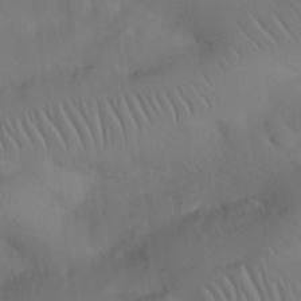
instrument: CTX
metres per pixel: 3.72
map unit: Nhu
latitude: 26.1389
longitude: -71.1025
